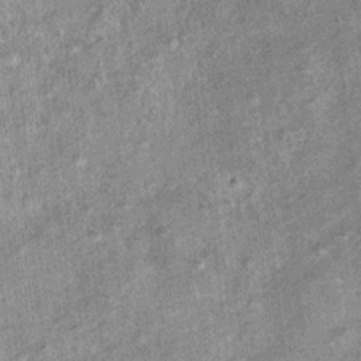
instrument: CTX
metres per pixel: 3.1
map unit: Ht
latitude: 11.4049
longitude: -38.8758
